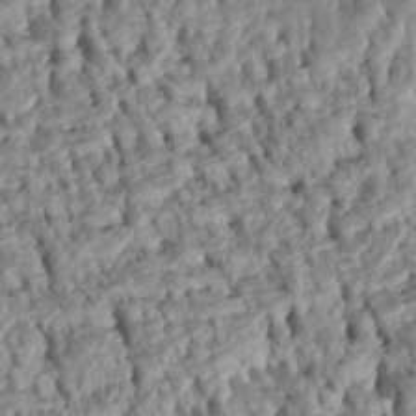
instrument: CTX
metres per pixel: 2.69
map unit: Htu
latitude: -5.1053
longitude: 152.9730
